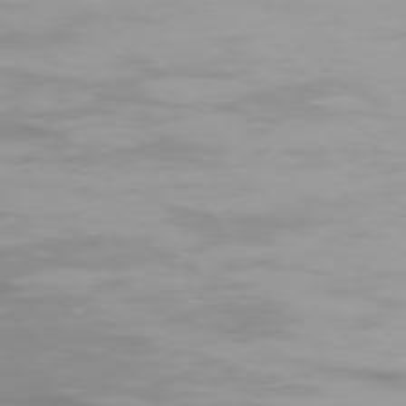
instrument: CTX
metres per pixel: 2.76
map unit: Ap
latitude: -75.9556
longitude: -75.9528
